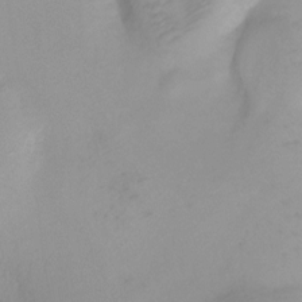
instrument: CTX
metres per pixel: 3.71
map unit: Ht
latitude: -6.2361
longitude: -30.2901
